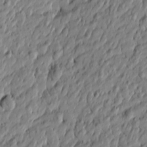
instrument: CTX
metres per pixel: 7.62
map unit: Htu
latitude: -6.6896
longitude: 177.9745
